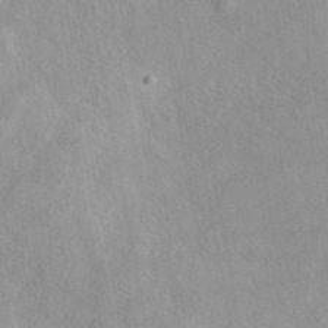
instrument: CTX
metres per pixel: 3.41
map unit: eAb
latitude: 44.4223
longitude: 108.6707
